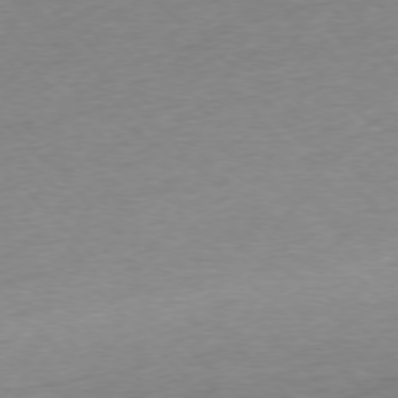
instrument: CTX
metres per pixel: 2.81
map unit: Ap
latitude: -77.1053
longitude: -98.1388
